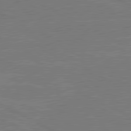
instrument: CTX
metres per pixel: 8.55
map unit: lApd
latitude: 80.8947
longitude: -127.5371
